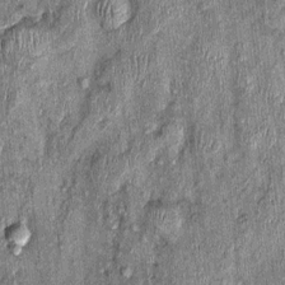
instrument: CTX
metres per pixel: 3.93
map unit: Nhu
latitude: -0.1984
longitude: -15.1026
